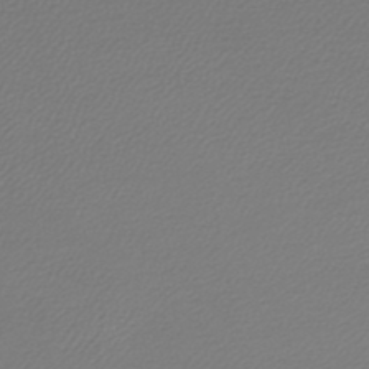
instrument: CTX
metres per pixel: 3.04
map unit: lHb
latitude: -46.2361
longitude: 59.8611
